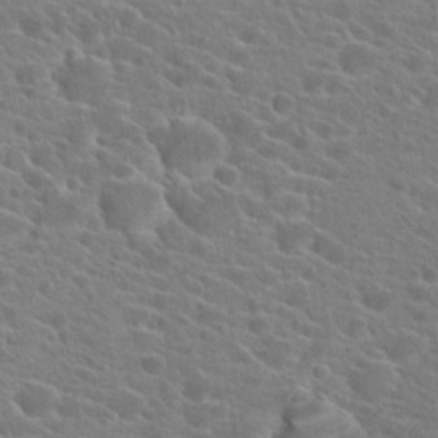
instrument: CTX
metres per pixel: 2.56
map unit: Hto
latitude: 21.6694
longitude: -39.4237
